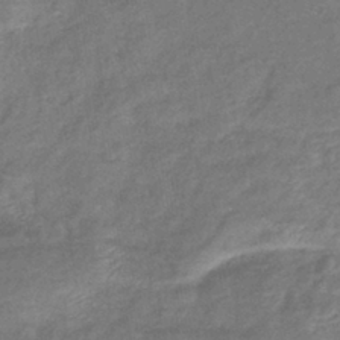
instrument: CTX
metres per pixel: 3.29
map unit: eHb
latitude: -40.4440
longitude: 80.3495
